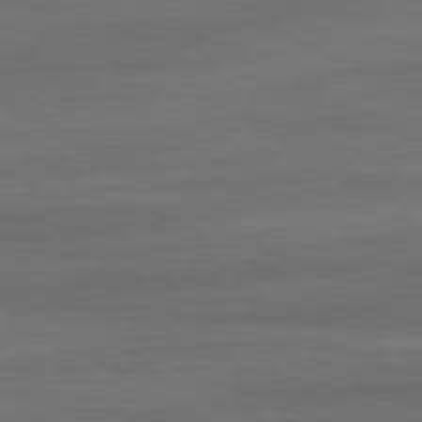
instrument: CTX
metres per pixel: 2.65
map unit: Ap
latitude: -81.5399
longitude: -79.3104
